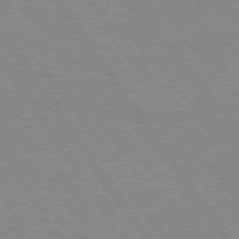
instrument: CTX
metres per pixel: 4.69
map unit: Hpe
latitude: 74.1956
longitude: -140.5167
